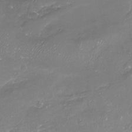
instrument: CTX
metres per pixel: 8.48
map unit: Nhu
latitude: -18.2739
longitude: -58.0255
